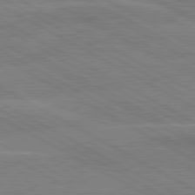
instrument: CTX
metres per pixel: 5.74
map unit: lApd
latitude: 80.5735
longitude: 121.6722
